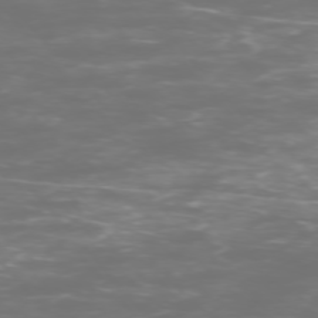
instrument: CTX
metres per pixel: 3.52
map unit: Ap
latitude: -75.2565
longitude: -76.4223
